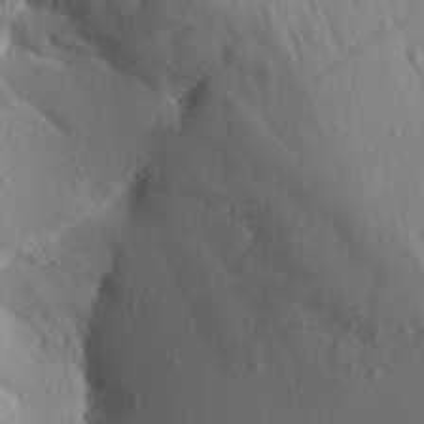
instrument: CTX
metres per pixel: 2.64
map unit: Aa
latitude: 13.6316
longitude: -142.1011
